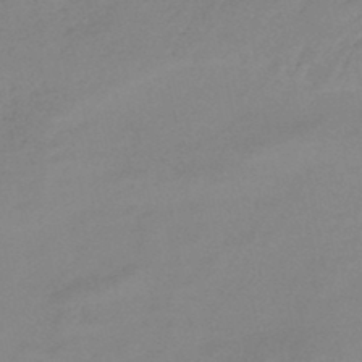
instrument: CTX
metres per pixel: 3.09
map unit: HNb
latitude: -46.2739
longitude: -35.3292
